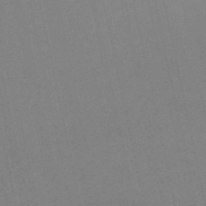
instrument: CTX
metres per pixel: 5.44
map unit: HNb
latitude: -51.8233
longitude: -50.7057
